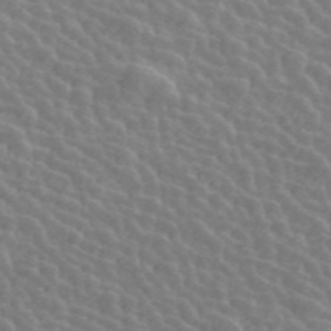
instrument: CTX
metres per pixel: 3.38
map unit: ANa
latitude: 45.4049
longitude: 38.2361
